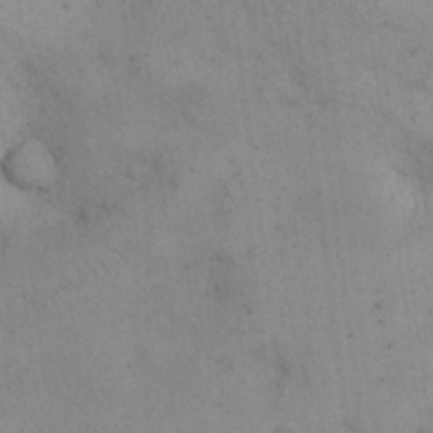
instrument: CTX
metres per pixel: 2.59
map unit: eHh
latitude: 15.2348
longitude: -67.2914
